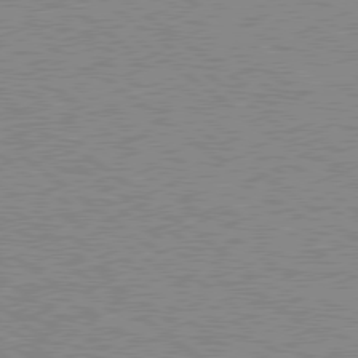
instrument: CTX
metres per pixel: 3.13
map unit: Hpe
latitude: 78.6869
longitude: -145.0269
